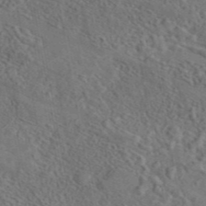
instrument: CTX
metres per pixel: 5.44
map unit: eAb
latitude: 43.4238
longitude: 114.5007
